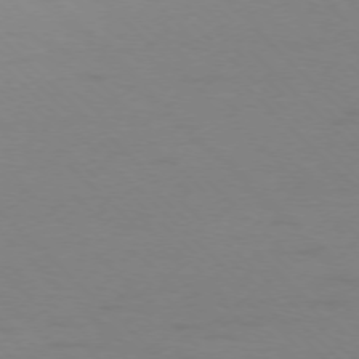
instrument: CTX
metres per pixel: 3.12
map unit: Ap
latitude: -76.3495
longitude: -77.5371
